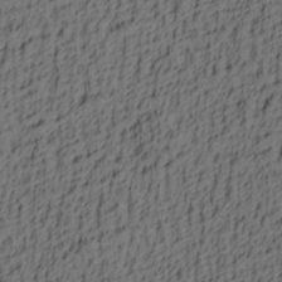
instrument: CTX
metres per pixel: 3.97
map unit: lAa
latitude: 4.2522
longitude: -114.2522
